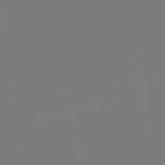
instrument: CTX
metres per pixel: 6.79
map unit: lHb
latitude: -46.6896
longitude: 68.5573
